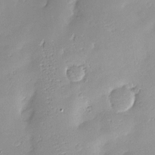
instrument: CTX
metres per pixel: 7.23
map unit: Nve
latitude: -8.8219
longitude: 174.5384
